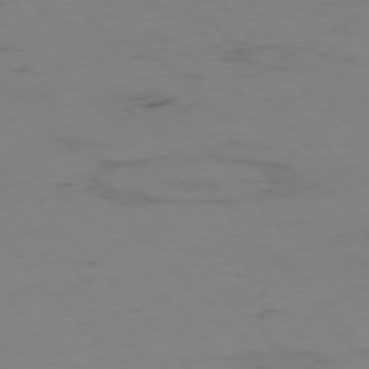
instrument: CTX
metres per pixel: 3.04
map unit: Hpe
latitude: -76.4062
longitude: -19.1214
